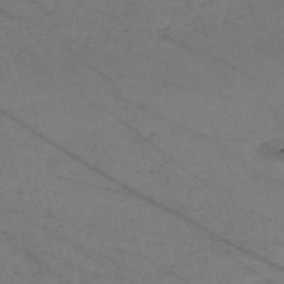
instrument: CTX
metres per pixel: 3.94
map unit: Nve
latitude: -58.6518
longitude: 61.0486
